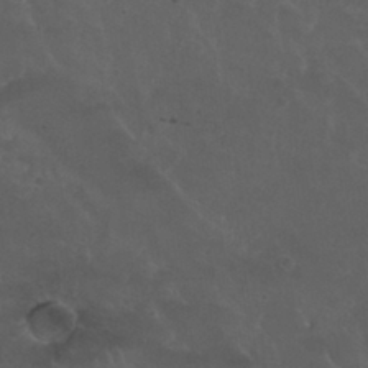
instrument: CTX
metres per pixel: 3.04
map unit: Nhu
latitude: 30.0255
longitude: -51.3670
